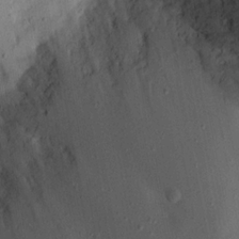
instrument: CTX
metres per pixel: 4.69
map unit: Nhu
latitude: 18.7435
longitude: -74.1200
